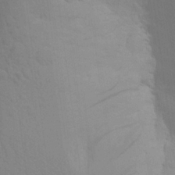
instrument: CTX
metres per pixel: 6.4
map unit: Aa
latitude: 24.0822
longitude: -145.3293
